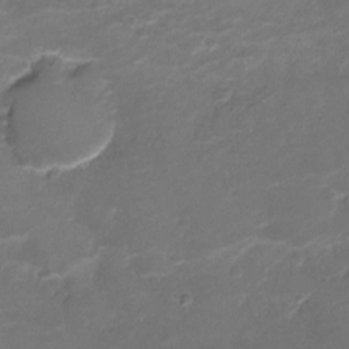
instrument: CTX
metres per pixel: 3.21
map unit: Nve
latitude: -20.3684
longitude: 103.8800
